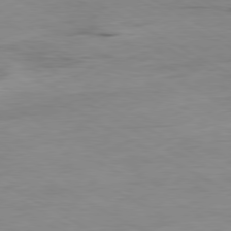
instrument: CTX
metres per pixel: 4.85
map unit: Ap
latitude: -80.2173
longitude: -77.0458
